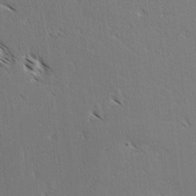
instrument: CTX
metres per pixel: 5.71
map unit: lAvf
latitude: -3.7666
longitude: -113.3482
